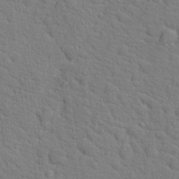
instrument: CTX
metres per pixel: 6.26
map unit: Hto
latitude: 18.3278
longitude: -34.7435
